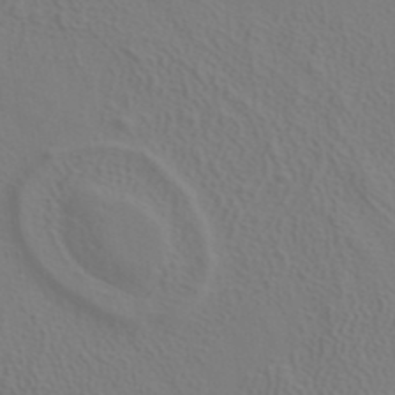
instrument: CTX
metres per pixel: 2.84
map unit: ANa
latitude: 39.2159
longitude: 20.6518
